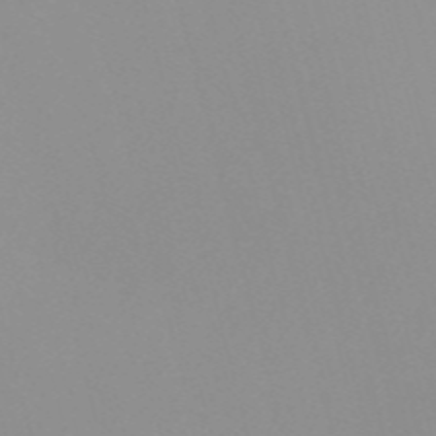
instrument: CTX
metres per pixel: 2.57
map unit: Nve
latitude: -57.2754
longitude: 60.0283
